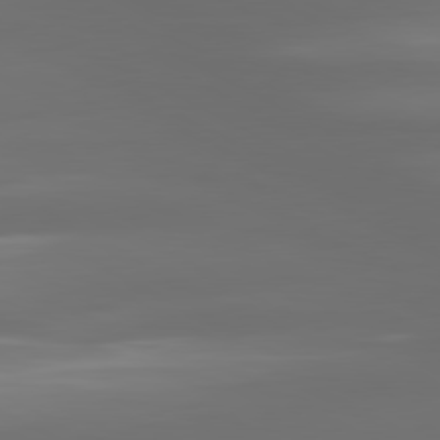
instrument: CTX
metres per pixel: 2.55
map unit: lApd
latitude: 80.8002
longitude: -138.8191
